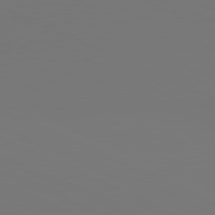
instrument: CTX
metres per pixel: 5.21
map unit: lApd
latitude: 81.1403
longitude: 147.6911
